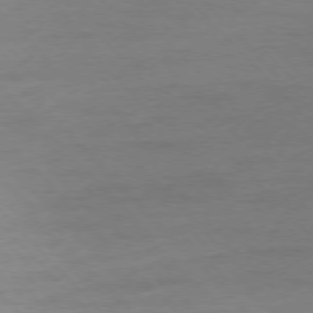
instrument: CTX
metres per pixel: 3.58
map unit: Ap
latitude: -77.1431
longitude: -93.0836
